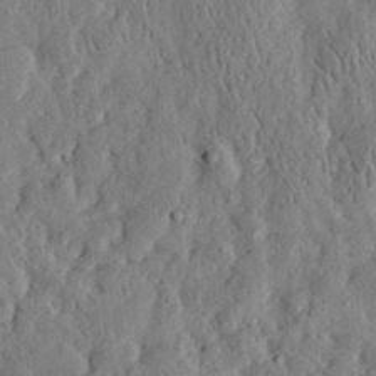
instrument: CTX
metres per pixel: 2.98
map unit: eHh
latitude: 33.0647
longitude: -75.0647
